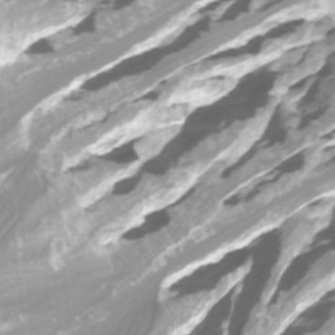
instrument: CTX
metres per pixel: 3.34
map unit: Htu
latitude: -10.1039
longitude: -75.0270
